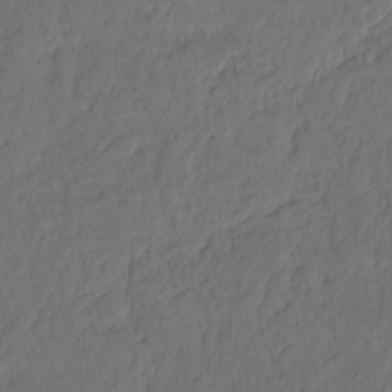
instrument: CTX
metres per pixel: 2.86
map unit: Hto
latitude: -7.7666
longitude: -46.7436
